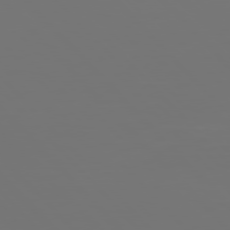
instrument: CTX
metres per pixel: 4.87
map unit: Hpe
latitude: 77.0269
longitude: -163.7261
